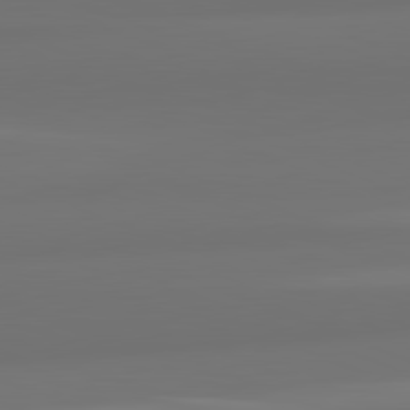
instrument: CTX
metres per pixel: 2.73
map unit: lApd
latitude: 82.1388
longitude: -173.1592
